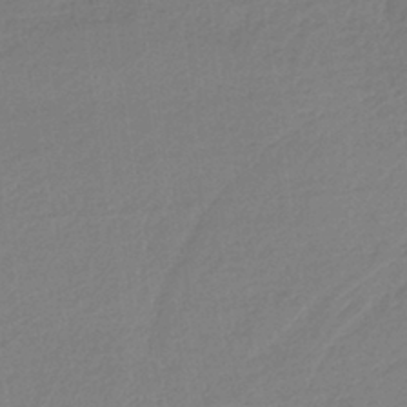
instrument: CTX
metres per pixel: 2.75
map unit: HNb
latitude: -36.5573
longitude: 58.1794
